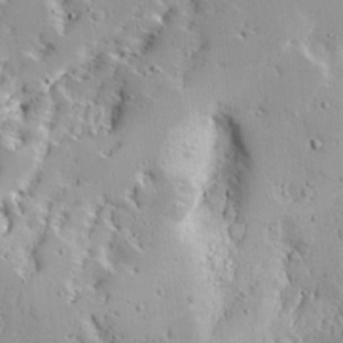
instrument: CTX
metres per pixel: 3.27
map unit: Ave
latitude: 12.9703
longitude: -138.2145
